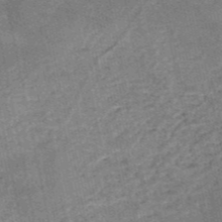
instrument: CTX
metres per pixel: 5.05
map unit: HNb
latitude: -53.6155
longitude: -46.7624
